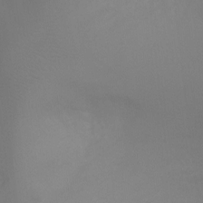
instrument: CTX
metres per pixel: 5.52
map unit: Ht
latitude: -5.2942
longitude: -25.9906
